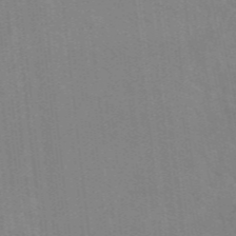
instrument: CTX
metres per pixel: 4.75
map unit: eAb
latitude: 49.1214
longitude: 119.3699
